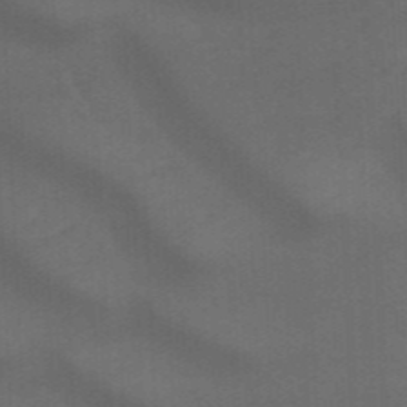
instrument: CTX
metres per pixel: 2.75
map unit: HNhu
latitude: -47.6722
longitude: 89.4643
